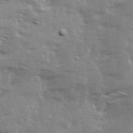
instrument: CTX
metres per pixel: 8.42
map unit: Ave
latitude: 13.4049
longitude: -103.2537
